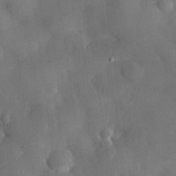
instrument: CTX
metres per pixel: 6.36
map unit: eHh
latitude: 30.3845
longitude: -80.4412
